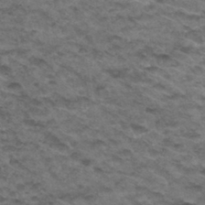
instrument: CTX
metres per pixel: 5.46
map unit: Hto
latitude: 32.2334
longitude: -48.1578
